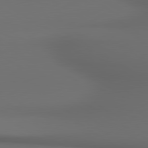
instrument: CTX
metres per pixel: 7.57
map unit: lApd
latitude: 80.5168
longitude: 155.3321
